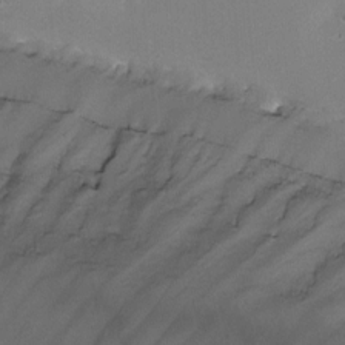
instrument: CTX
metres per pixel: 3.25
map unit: Nhu
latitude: -14.7841
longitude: -53.6883
